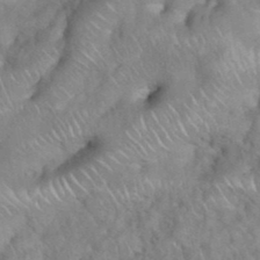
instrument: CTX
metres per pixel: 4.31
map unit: eHh
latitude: 39.0458
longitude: -58.2523
